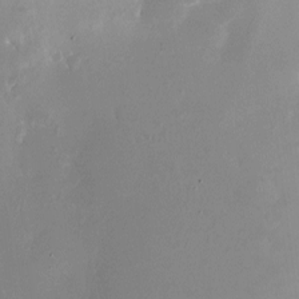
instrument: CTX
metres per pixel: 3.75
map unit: eHh
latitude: -5.2187
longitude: -77.8583
